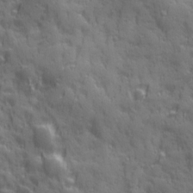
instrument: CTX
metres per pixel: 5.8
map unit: Ave
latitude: 19.8394
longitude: -132.5735
